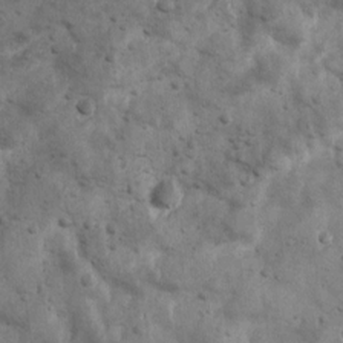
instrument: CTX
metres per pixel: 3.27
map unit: Ave
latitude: 17.0458
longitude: -133.4049
